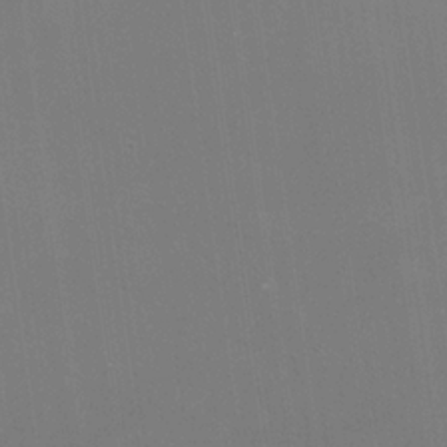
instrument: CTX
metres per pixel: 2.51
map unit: Nhu
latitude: -9.2376
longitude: -80.1767
